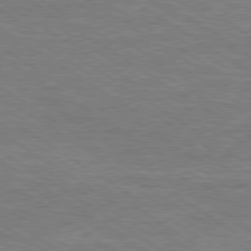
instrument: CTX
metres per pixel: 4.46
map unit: Hpe
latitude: 78.1200
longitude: -121.2726
